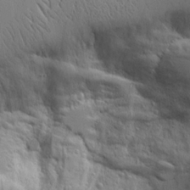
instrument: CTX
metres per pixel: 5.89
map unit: lAvf
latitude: 16.4034
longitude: -125.8205
